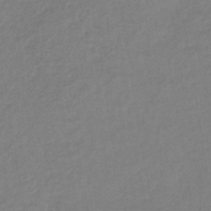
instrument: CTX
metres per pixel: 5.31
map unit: lHb
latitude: -41.4454
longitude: 74.4629
